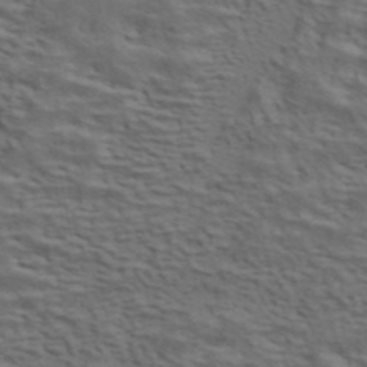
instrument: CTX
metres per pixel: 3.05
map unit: ANa
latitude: 44.7435
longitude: 38.1794
